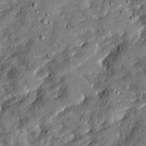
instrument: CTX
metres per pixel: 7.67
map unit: Ave
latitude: 19.1403
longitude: -129.4048
